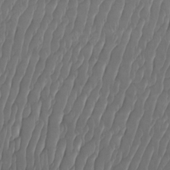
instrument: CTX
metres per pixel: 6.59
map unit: Htu
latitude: -9.5021
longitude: -76.1955
